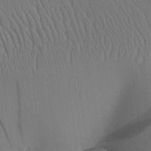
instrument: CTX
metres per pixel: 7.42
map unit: Aa
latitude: 26.3845
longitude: -137.6883
